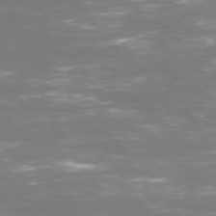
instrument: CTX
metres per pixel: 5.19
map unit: Hpe
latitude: 72.8758
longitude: -126.9703
